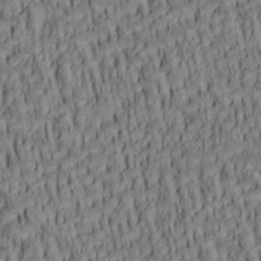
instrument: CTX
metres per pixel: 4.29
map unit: lAa
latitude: 5.6694
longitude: -115.1970
